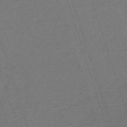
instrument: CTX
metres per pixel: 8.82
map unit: HNb
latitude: -55.6344
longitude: -44.6679
